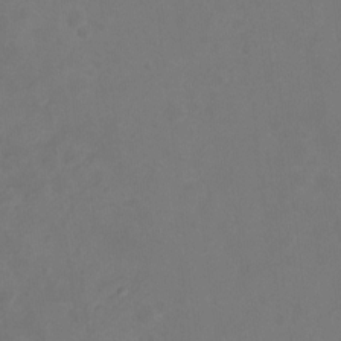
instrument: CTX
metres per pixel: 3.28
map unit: Hto
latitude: -7.6155
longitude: -39.2915
